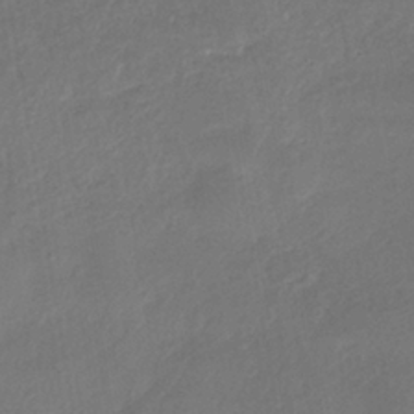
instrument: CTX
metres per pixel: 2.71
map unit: eHh
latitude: -40.1039
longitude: -25.9150
